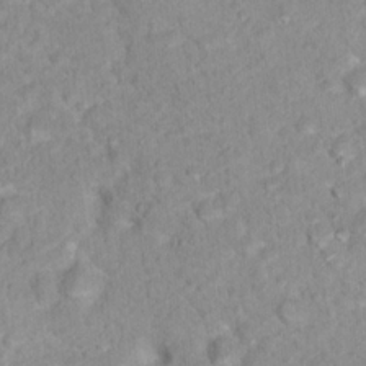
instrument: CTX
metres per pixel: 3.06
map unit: Nhu
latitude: 16.4601
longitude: -31.6127
